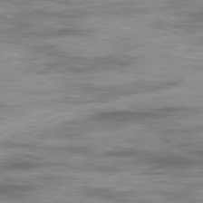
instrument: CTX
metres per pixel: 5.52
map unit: Ap
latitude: -79.5588
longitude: -74.5924
